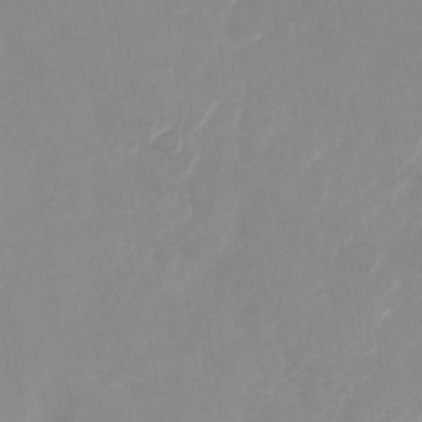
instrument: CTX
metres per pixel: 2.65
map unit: Nhu
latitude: -28.6707
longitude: -66.9135
